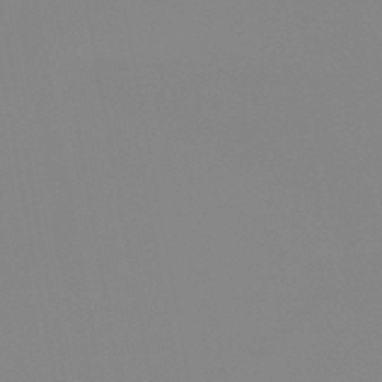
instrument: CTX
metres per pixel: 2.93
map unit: HNb
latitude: -45.2565
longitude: -44.4790
